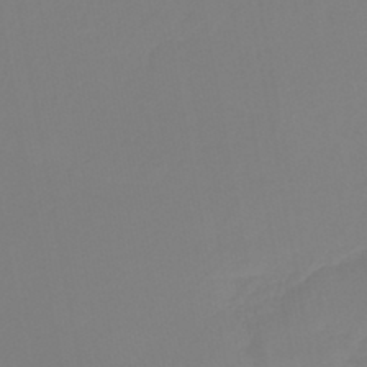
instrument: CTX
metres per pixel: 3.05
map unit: lHb
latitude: -44.9920
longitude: 55.7478
